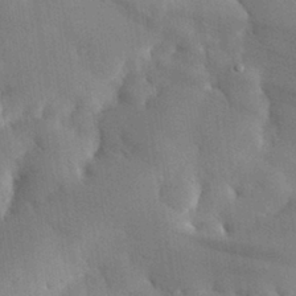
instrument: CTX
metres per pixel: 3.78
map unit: eHh
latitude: 30.9703
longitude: -72.6113
